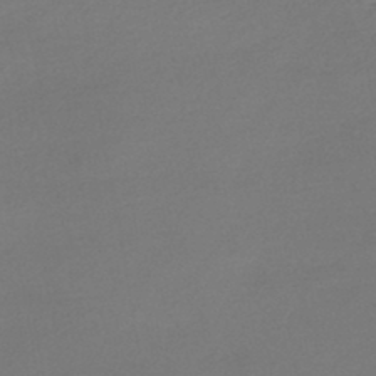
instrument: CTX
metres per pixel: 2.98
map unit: lHb
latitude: -45.8045
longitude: 59.1998
